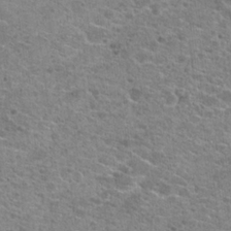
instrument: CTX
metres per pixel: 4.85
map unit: Hto
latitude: 21.3482
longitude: -42.2712
